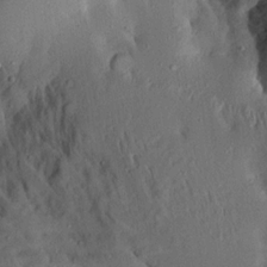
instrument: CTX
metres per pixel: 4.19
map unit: Aa
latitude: 13.9150
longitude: -140.5545
